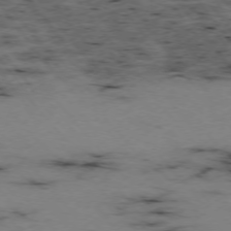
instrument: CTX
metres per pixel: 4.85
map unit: Hpe
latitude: -75.8612
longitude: -22.4601
